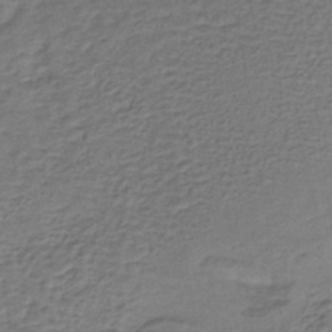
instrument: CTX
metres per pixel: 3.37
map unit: lHb
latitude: -38.8030
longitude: 60.0283
